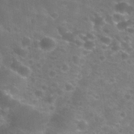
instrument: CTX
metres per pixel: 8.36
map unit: Nhu
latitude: 26.9892
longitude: -55.8016
